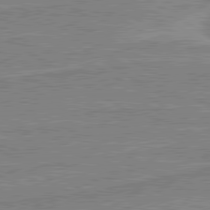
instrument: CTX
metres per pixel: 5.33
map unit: lApd
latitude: 80.4223
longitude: 170.0661
